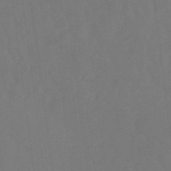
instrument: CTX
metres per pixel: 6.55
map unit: eHb
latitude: -49.9556
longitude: 83.4265
